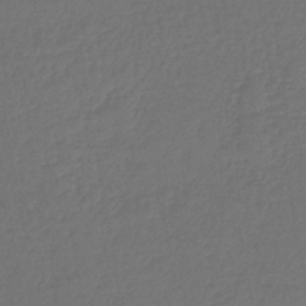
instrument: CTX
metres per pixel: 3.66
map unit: lHb
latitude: -43.7099
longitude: 66.2361
